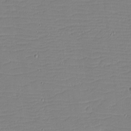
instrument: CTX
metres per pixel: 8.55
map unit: eHh
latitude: -4.3117
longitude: -82.0444
